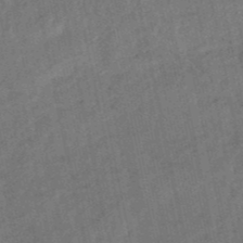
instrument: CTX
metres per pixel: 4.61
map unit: lHb
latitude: -50.4629
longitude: 80.7274
